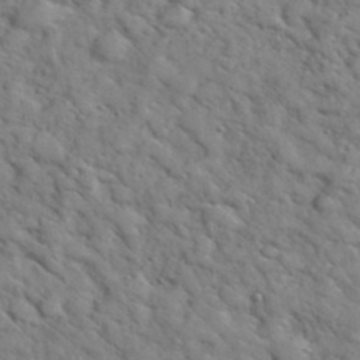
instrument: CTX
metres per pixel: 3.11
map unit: eHh
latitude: 37.3860
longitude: -67.4048
